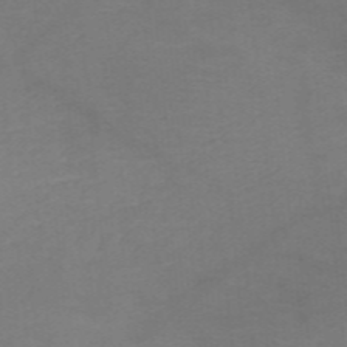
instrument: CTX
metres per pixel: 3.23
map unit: HNb
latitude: -49.0109
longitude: -45.8583
